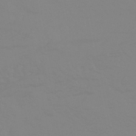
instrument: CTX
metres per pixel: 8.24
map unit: HNhu
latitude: -44.9731
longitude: 90.4062
